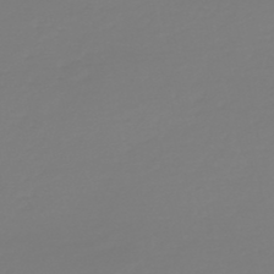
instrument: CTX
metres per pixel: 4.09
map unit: HNb
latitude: -46.3495
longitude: 56.4440
